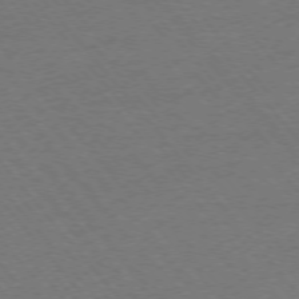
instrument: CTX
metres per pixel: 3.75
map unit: Ap
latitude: -76.1039
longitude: -94.9136
